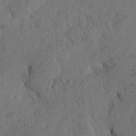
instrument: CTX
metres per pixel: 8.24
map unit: eHh
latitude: 2.8569
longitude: -78.6680
